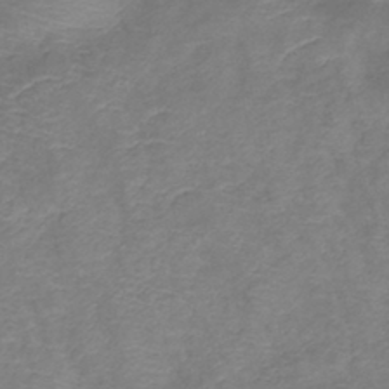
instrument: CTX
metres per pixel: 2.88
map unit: lHb
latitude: -41.5399
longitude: 78.7463
